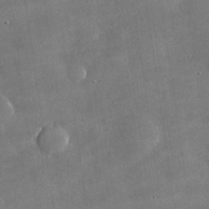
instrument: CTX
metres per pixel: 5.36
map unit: lHvf
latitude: 31.4994
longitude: -93.6694
